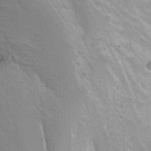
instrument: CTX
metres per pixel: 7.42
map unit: Htu
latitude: -4.1039
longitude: -87.9339
